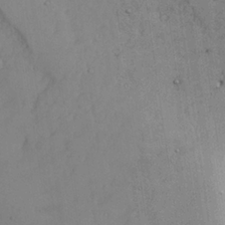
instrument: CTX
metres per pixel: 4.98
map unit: Aa
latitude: 26.9325
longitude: -128.1956
